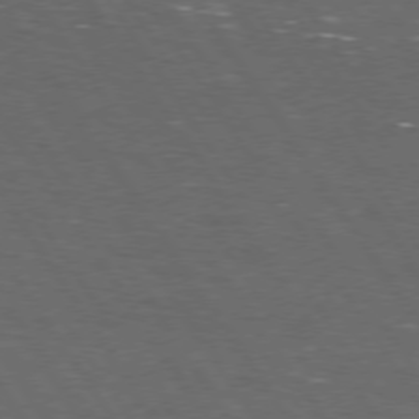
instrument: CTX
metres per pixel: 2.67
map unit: Hpe
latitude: 74.0255
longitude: -124.8002
